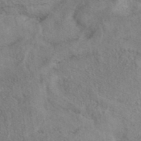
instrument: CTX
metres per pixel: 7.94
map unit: eAb
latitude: 41.5749
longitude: 110.1227
